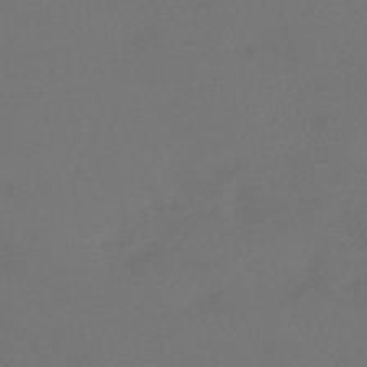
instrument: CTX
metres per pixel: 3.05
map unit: HNhu
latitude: -43.8989
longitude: 93.8800
